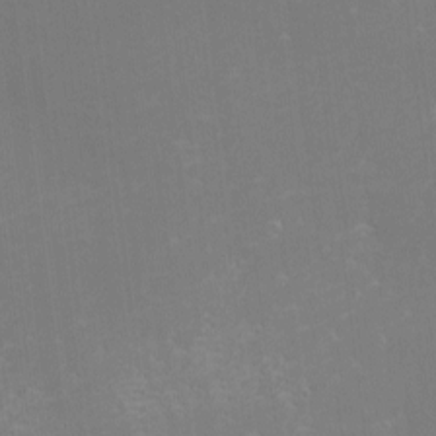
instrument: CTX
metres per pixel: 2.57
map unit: eHh
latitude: -1.4833
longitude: -79.8961
